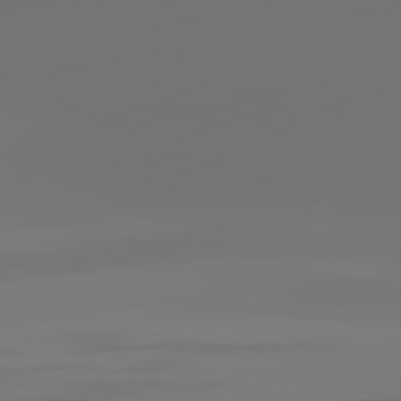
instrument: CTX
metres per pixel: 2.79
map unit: lApd
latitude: 81.7261
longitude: -153.7639
